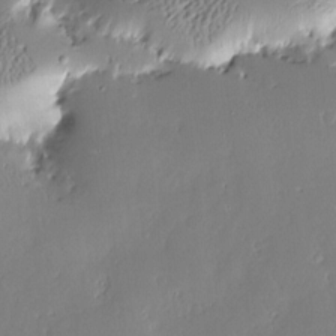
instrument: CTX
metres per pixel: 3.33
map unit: Nve
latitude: -7.6722
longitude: 173.1242
